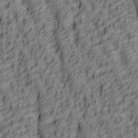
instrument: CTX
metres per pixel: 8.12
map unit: lAa
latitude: 5.9339
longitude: -116.5168
